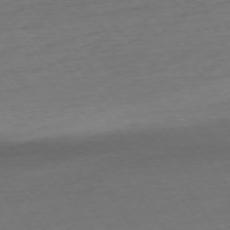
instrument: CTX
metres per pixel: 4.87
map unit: Ap
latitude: -75.1054
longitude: -80.5924
